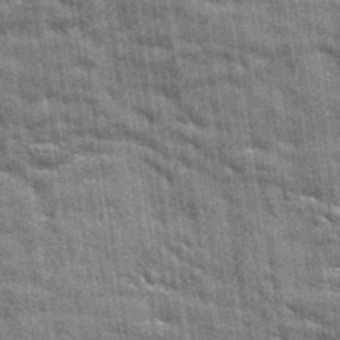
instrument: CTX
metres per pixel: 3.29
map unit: eAb
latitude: 35.2537
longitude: 112.5007
